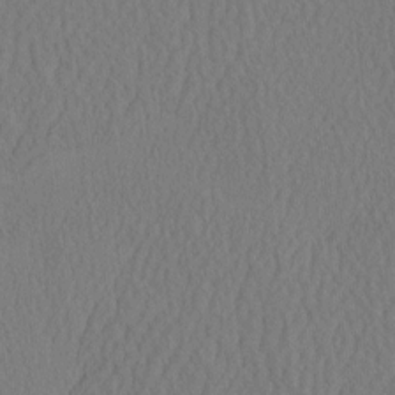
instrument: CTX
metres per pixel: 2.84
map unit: eHh
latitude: -2.9919
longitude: 16.5385
